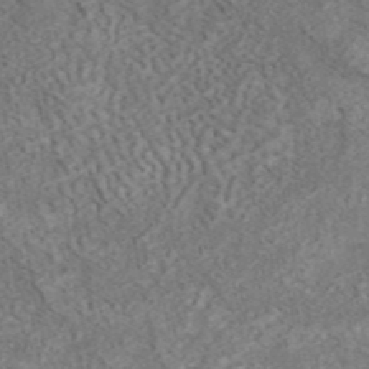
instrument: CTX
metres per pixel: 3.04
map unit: eAb
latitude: 44.8191
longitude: 124.5574
